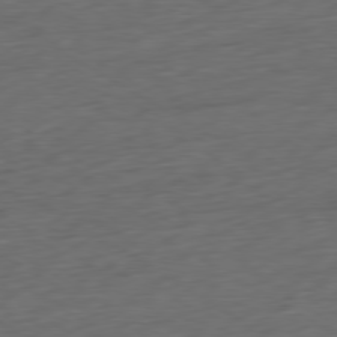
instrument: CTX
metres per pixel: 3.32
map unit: Ap
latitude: -79.5777
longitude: -63.6694
